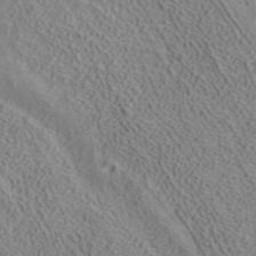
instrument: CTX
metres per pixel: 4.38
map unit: ANa
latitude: 39.6505
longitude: 17.6722
